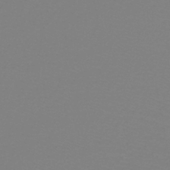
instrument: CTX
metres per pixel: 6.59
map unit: lHb
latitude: -41.4454
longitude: 63.7477
